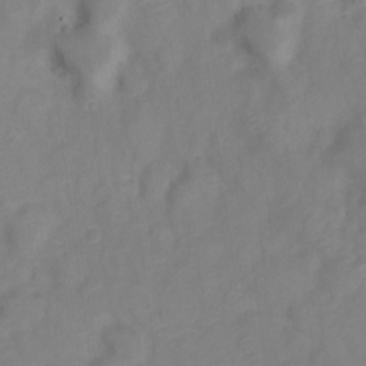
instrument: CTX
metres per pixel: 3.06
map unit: Nve
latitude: -21.7288
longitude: 106.1606
